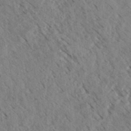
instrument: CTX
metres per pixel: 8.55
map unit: eHh
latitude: 34.9891
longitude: -140.0822
